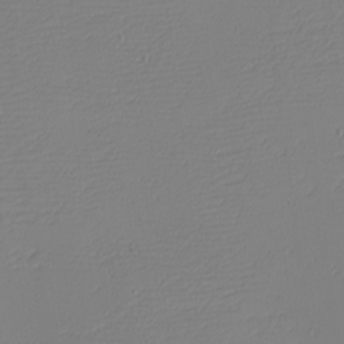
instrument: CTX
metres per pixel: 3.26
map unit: eHh
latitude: -4.2361
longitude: -81.4426
